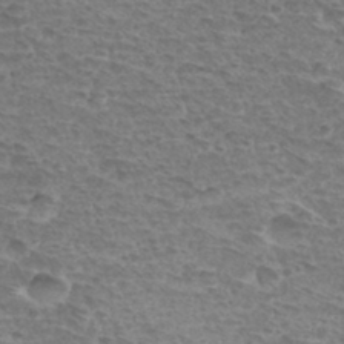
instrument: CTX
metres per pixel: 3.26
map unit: Hto
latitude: 33.6694
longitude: -44.7813
